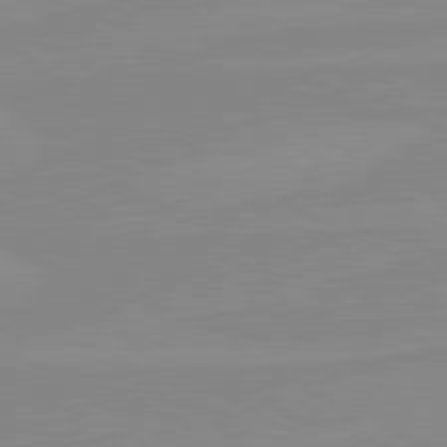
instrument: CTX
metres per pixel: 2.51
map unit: lApd
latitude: 80.5357
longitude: -176.3467
